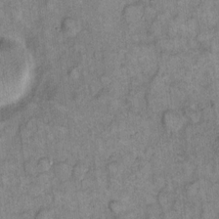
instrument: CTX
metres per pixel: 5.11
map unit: eHh
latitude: 11.8017
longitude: -63.9150
